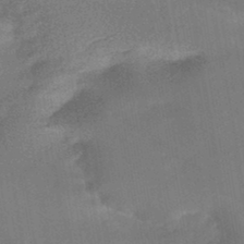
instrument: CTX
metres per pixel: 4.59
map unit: HNhu
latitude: -45.7289
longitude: 91.2943
